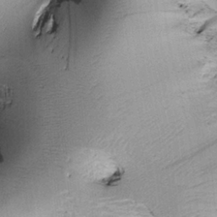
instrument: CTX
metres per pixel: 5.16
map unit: Htu
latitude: -0.2362
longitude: 173.1242
